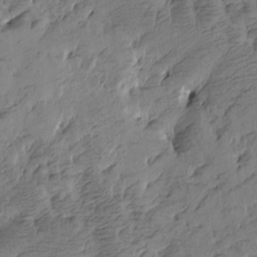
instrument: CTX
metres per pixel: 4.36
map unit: Htu
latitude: -4.5573
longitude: -177.0836
